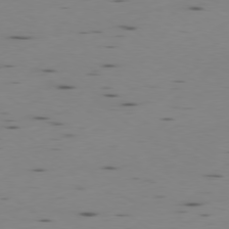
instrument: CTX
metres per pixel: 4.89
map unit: Ap
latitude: -78.8219
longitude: -62.7624
